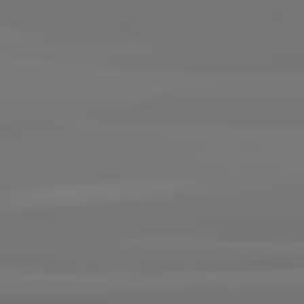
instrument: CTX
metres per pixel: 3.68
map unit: lApd
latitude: 82.4601
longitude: 171.0676
